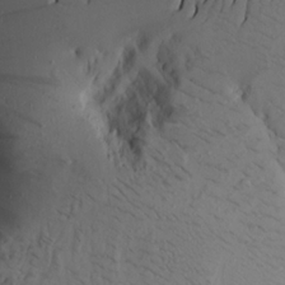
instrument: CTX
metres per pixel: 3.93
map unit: Aa
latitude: 19.3292
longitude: -146.4601
